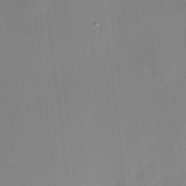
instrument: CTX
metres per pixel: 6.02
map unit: HNhu
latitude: 6.7246
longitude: 8.2550
